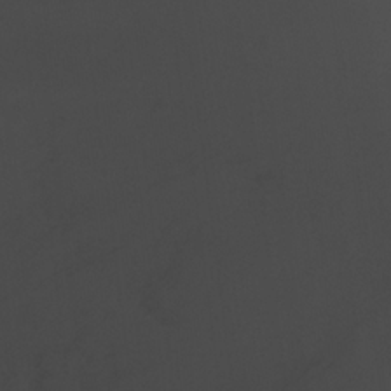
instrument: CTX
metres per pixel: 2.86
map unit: Ave
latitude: 23.1214
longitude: -133.2537
